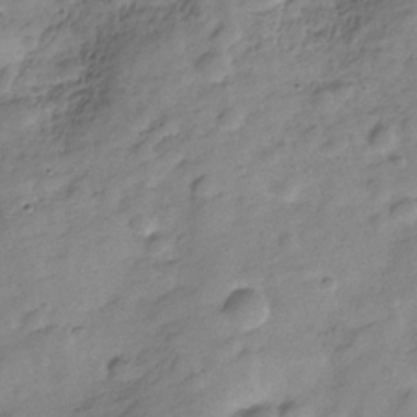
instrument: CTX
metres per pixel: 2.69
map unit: Hve
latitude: -29.1620
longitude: 93.1242
